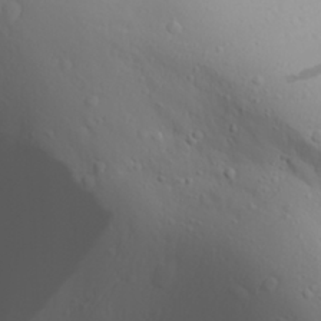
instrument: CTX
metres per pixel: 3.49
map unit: Aa
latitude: 28.1011
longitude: -133.0270
